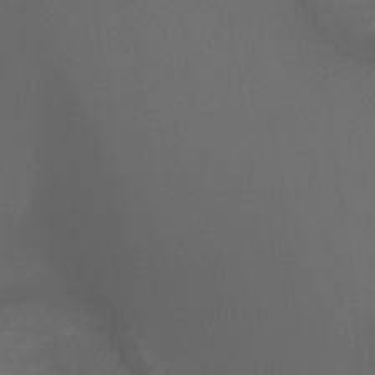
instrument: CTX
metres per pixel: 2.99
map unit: Ht
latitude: -7.0675
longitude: -31.7828
